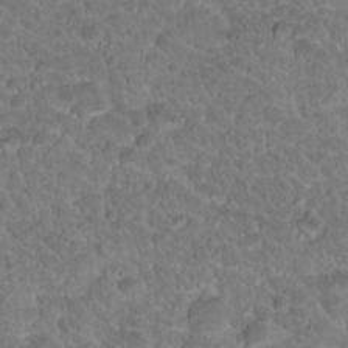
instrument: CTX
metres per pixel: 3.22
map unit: Hto
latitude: 18.9891
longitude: -34.1388
